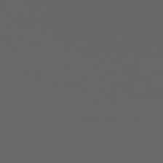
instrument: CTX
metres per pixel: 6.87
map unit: Hpe
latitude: 76.6868
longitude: -138.8002
